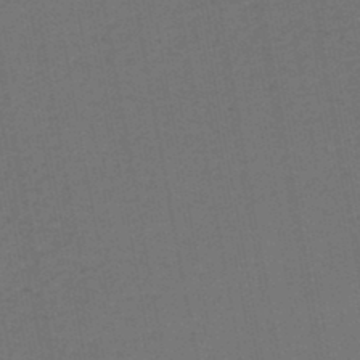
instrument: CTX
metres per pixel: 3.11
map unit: lHb
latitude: -45.5210
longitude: 63.4076
